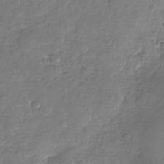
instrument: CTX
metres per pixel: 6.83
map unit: Nhu
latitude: -29.5210
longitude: -61.5182
